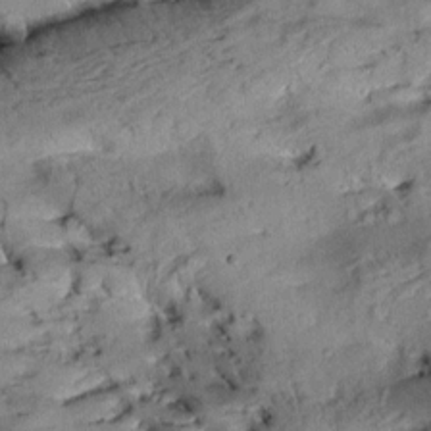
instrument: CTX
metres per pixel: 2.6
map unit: Aa
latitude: 10.8758
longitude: -142.9514
